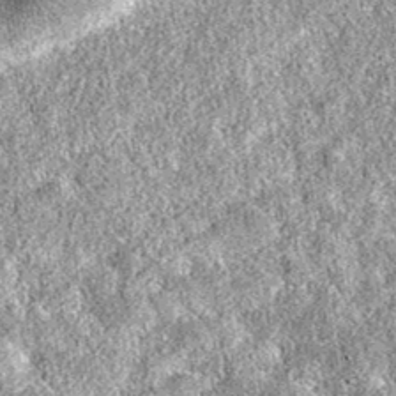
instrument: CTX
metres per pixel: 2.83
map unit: eAb
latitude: 36.5357
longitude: 105.9367
